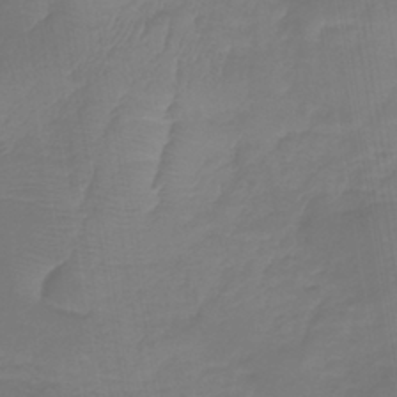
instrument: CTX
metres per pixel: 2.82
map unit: lHb
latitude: -40.8597
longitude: 66.0094
